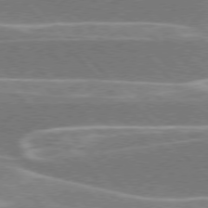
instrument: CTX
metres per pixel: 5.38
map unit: lApd
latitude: 76.3089
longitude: -64.3845
